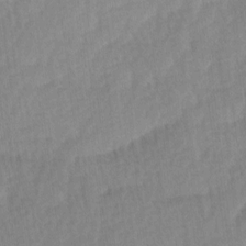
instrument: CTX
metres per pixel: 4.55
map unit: Ave
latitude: 11.1970
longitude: -107.0836
